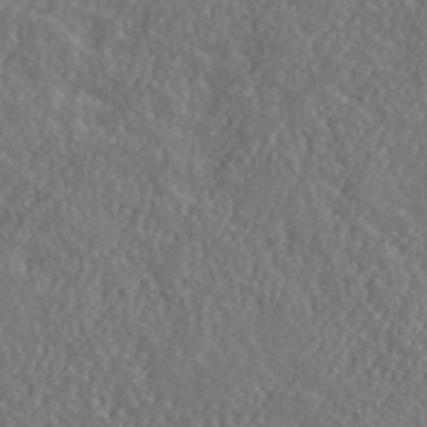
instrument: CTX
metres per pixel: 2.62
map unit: ANa
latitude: 39.9339
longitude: -89.9151
